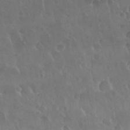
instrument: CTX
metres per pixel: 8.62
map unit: Nhu
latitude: 29.5560
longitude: -54.9703
